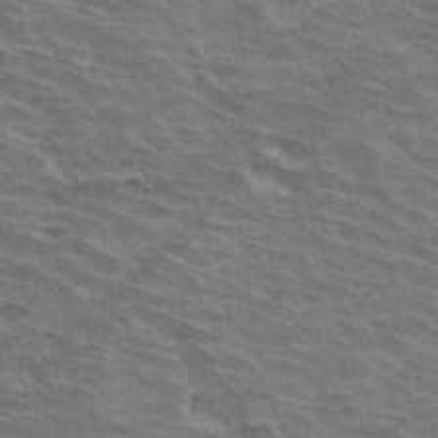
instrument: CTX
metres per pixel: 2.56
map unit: Hto
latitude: 33.5749
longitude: -43.0836
